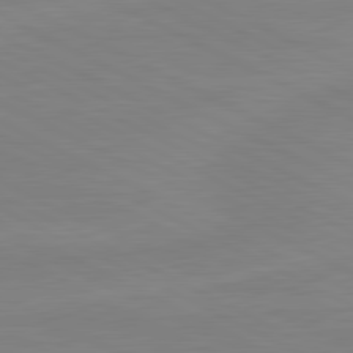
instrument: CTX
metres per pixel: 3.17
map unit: lApd
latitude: 81.1970
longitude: -177.0080
